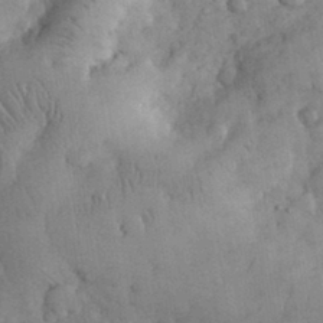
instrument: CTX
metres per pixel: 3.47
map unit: eHh
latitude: 31.6505
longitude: -68.8380
